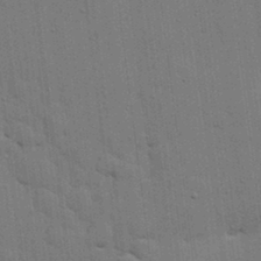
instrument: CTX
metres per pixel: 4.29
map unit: lHvf
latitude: 18.5356
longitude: -113.4804
